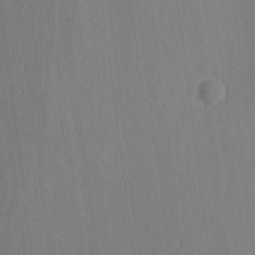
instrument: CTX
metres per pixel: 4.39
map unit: lHvf
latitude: 18.6490
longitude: -112.5924
